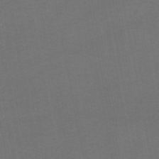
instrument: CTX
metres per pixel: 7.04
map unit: HNhu
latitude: -48.9542
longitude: 100.6140
